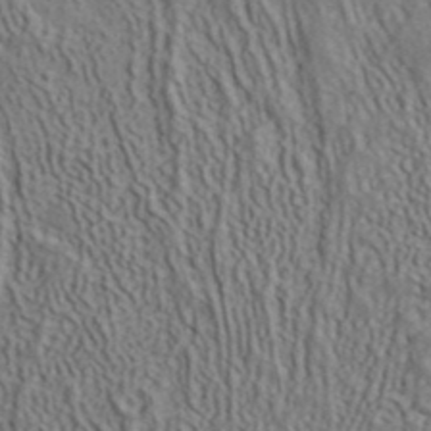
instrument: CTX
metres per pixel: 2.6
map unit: ANa
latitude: 41.2536
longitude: 33.2943
